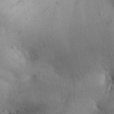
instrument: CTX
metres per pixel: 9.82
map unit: Aa
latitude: 29.1214
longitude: -144.9891
